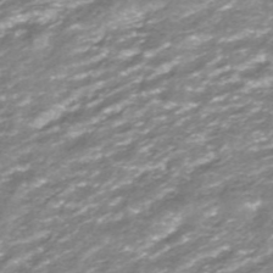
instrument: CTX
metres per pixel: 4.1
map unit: ANa
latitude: -41.3321
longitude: 104.0850
